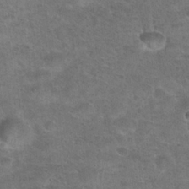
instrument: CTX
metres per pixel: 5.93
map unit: Hto
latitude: 23.6316
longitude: -49.6883
